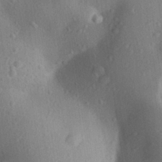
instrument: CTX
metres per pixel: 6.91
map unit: Aa
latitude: 26.7624
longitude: -146.2334
